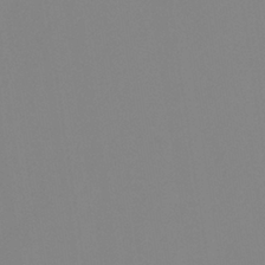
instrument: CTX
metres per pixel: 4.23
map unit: eHb
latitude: -29.9745
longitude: 70.5952
